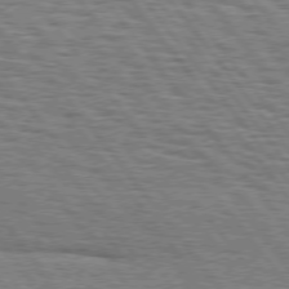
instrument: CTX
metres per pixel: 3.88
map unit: Hpe
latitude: 74.9703
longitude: -153.1403
